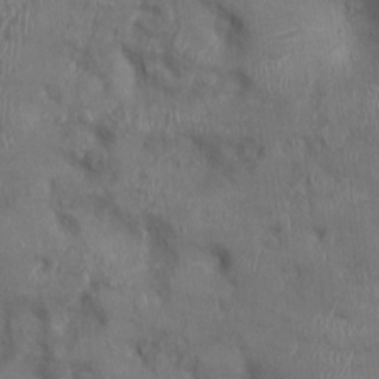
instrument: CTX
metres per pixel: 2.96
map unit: Ht
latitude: 0.0444
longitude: -12.9136
